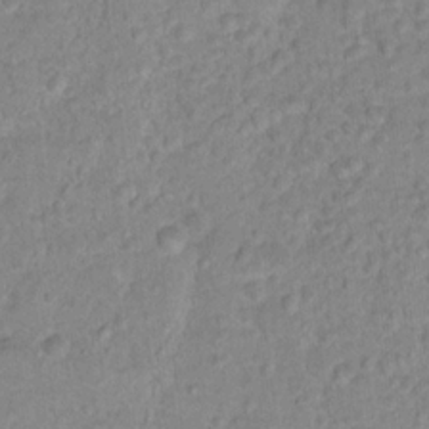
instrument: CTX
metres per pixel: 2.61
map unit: Hto
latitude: 16.3278
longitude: -38.4790
